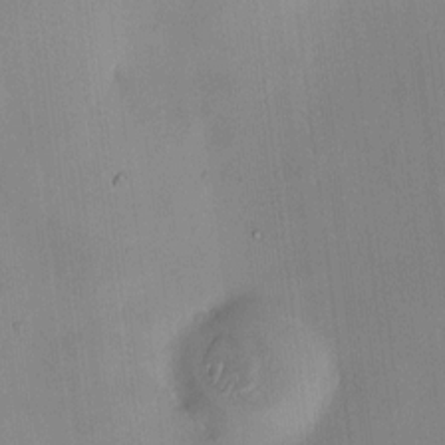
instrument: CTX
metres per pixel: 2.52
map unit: HNhu
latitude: 8.9703
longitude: 9.5399
